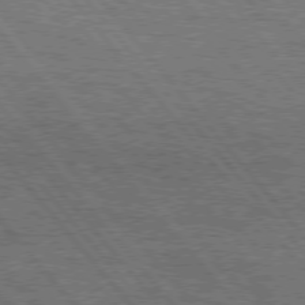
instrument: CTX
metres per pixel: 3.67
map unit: Hpe
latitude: 75.4993
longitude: -139.6127
